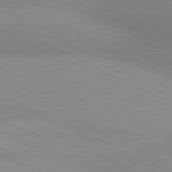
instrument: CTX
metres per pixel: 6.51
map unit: lApd
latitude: 80.9325
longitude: 133.8801
